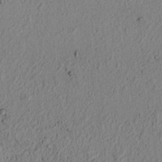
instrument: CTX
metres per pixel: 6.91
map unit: lAvf
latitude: 6.4034
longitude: 163.8044
